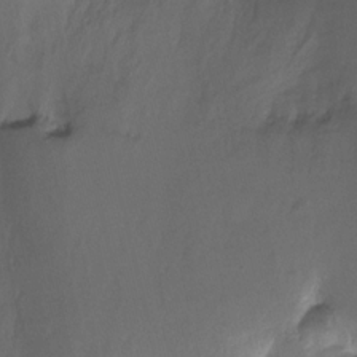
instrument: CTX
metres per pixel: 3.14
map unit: Ht
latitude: -9.2187
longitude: -39.1025
